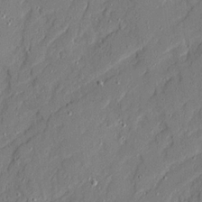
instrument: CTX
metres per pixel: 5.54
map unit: Ave
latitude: 20.6491
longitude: -128.9325
